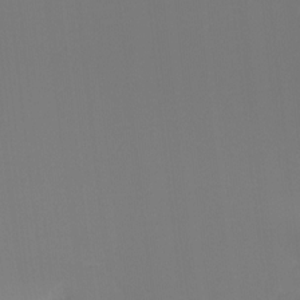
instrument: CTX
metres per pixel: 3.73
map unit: Hto
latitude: -8.1228
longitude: -50.5923
